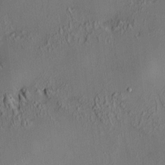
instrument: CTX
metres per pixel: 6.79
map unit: HNhu
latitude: 7.2159
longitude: 14.7275
